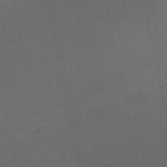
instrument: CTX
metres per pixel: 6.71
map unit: eHb
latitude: -50.8219
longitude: 72.3873
